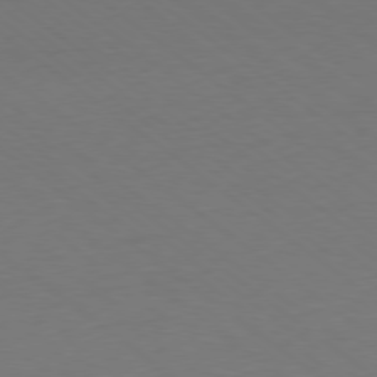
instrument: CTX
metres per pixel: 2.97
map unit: Ap
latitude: -79.0297
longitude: -98.5923
